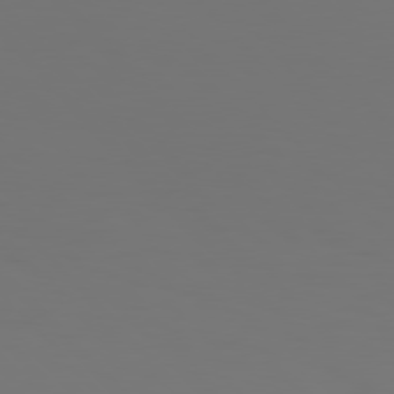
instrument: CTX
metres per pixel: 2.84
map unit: Hpe
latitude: 77.4048
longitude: -166.1200
